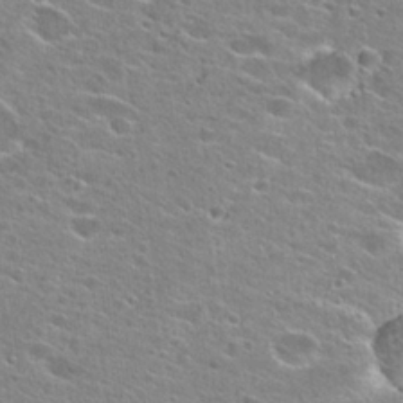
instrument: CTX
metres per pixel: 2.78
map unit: Hto
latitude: 25.0269
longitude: -44.3656
